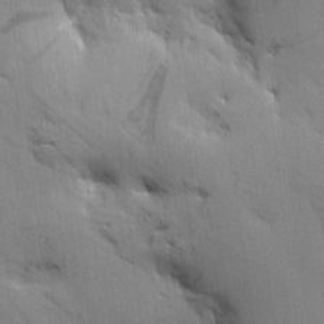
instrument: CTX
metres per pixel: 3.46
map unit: Aa
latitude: 8.6113
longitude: -142.1956
